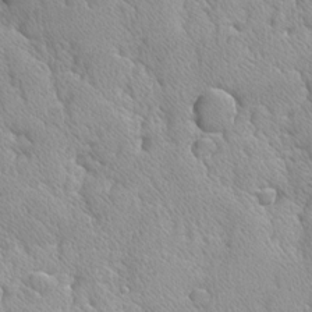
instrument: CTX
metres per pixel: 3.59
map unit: Ave
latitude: -9.7855
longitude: -117.6505
